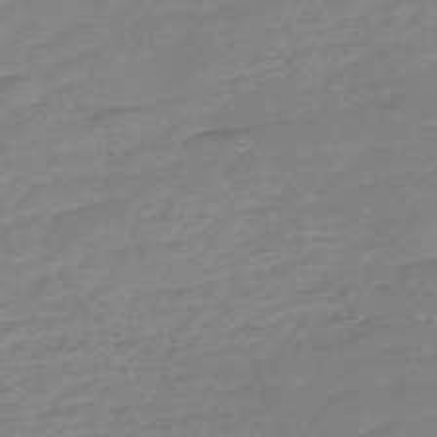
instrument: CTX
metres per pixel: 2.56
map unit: Nve
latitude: -58.6140
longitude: 54.2173
